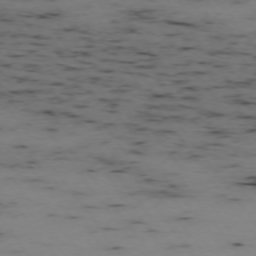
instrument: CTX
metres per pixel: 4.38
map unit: Hpe
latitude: -74.5007
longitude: 3.1431
